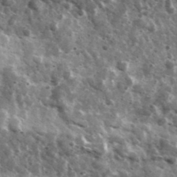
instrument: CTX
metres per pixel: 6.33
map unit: Ave
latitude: 38.3845
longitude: -108.1011
